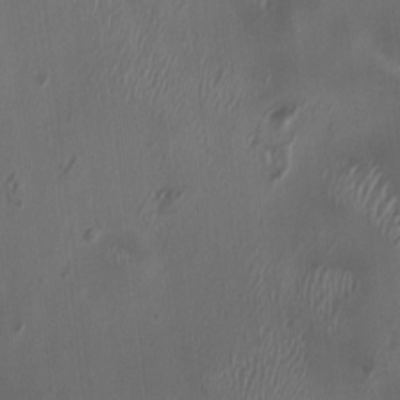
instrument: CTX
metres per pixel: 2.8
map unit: HNhu
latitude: 1.3103
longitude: -3.8583
